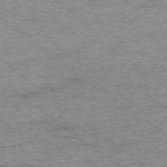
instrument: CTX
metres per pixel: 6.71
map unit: Ap
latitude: -77.9367
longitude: -82.9324
